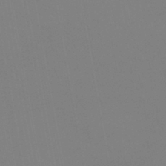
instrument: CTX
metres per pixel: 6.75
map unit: eHb
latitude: -37.8800
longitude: 74.7652
